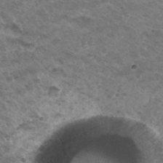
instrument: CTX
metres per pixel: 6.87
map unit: Hto
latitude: 33.4615
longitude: -48.3278
